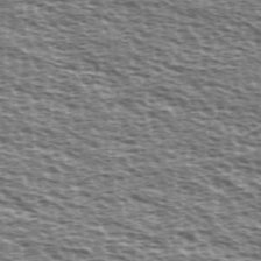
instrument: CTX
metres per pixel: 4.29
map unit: Ave
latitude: 38.2900
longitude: -112.4601
